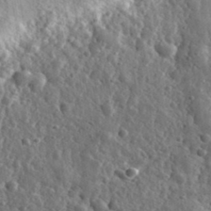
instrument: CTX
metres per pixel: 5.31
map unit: eHh
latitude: 34.6112
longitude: -80.1578
